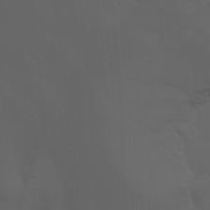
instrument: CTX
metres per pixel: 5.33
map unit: Htu
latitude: -0.9731
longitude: -78.1200
